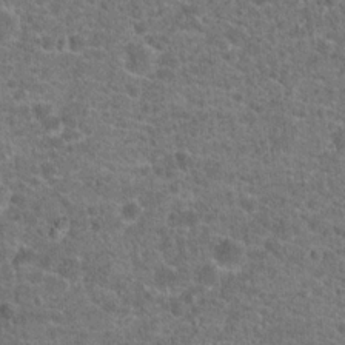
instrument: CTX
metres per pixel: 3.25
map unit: Hto
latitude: 19.8583
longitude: -43.1214
